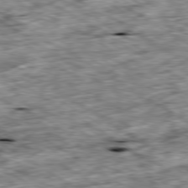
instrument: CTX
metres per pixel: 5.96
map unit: Ap
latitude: -80.2362
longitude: -90.6490
